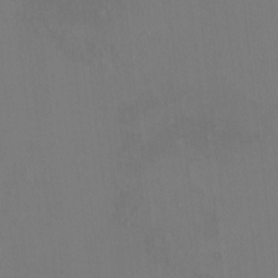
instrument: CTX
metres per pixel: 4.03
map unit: HNhu
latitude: 6.0822
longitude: 4.2172
